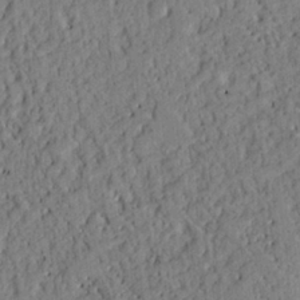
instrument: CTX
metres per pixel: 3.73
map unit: Ht
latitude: 8.5168
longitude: -76.0822
